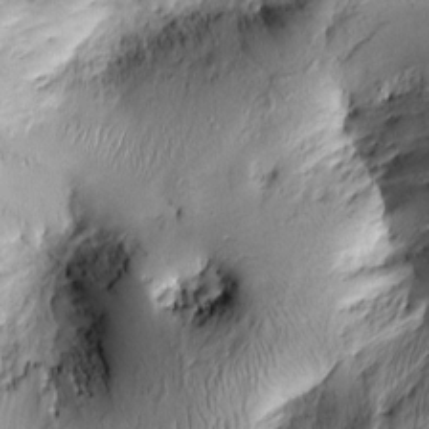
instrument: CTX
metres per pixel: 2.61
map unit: Htu
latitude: -4.9163
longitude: 159.3132
